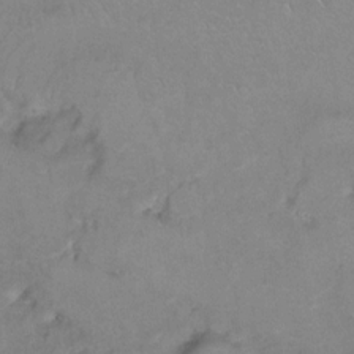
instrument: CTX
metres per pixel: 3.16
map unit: Hto
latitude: 7.2348
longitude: -35.5371
